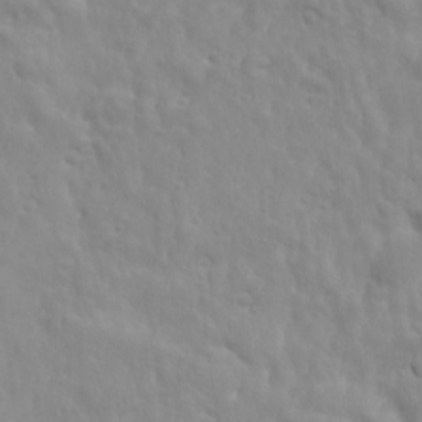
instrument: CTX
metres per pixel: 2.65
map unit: Ave
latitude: 17.6505
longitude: -133.2537
